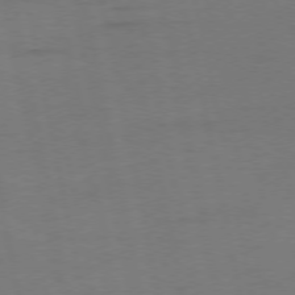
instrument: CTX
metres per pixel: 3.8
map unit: Ap
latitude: -74.8219
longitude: -74.2334
